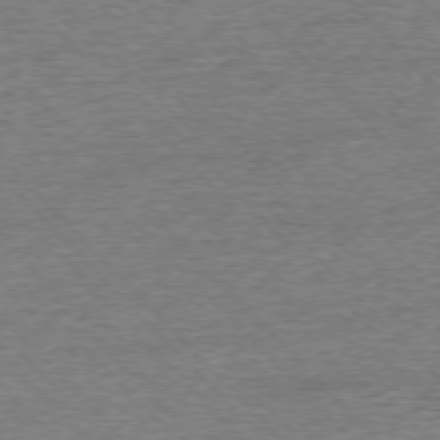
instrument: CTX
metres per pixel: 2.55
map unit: Ap
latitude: -76.7085
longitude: -96.9703
